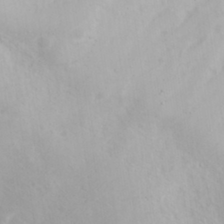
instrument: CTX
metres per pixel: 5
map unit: eHh
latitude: 31.0459
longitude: -59.0270
